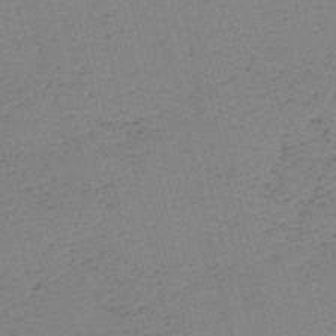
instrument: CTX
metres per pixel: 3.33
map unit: HNb
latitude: -52.8408
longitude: -42.0822
